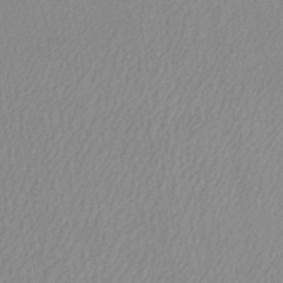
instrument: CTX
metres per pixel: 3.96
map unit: lHb
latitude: -41.2754
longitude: 68.0283
